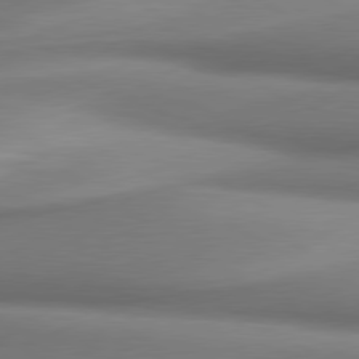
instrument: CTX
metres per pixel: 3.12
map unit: lApd
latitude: 80.0255
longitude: 178.4440
